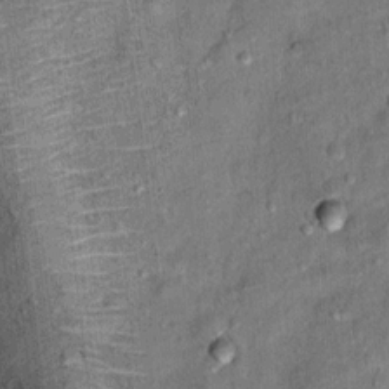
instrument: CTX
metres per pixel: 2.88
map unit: Ht
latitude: 11.0836
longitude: -38.0444
